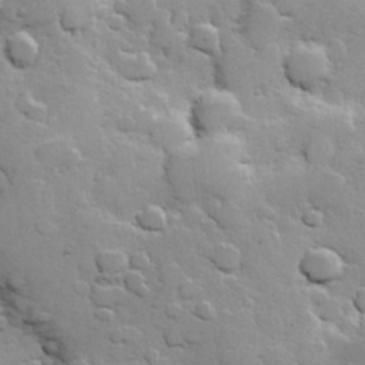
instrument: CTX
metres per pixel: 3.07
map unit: Hve
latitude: 24.0633
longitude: 148.7841
